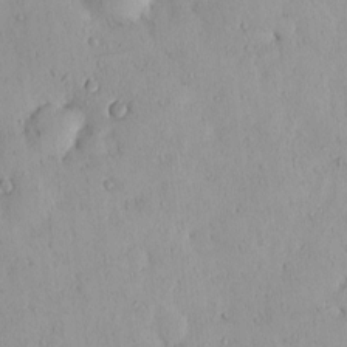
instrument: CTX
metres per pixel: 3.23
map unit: eHh
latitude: 0.1011
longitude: 18.5385
